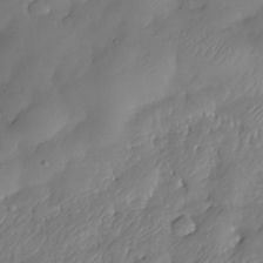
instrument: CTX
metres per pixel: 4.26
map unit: Nhe
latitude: -33.8423
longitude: -144.4790
